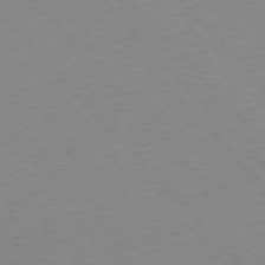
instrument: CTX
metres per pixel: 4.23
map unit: Ap
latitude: -77.1431
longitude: -88.0444
